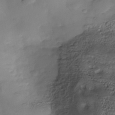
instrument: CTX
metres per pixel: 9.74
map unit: Nhe
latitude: -38.1417
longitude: -117.0647
